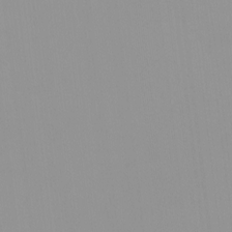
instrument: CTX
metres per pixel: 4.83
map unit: HNhu
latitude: -1.0865
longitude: -5.9528
